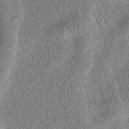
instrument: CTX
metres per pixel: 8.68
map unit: Htu
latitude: -1.6911
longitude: 173.6722
